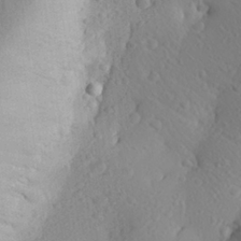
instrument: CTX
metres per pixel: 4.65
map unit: Aa
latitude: 26.9136
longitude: -144.8947
